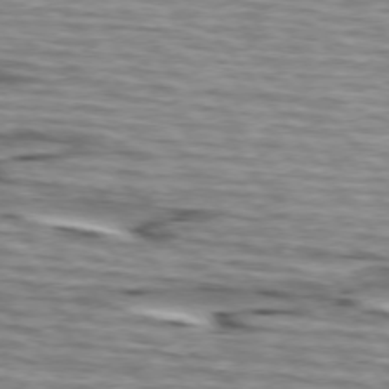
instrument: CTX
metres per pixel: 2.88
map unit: lApd
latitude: 74.6302
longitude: -72.5735
